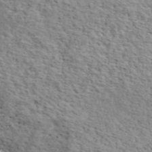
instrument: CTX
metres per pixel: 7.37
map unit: ANa
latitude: 48.8380
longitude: -74.2145
